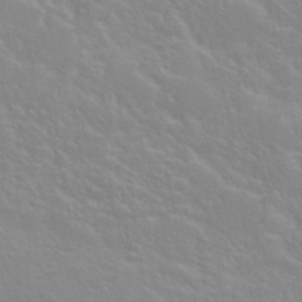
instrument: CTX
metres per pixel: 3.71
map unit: Nhu
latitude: 28.6301
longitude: -51.9906
